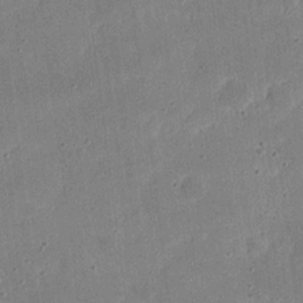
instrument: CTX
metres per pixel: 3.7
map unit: Nhu
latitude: 21.4427
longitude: -71.1403
